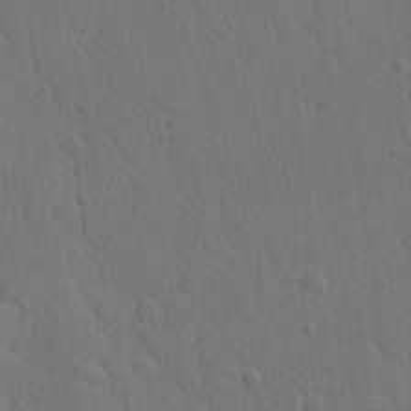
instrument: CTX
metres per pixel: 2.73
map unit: lAvf
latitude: -9.4643
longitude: -120.2145
